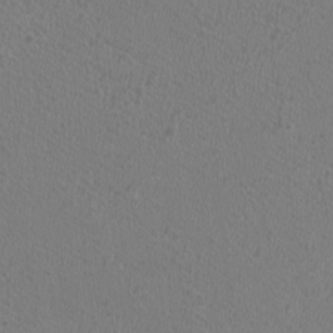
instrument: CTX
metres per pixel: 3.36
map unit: HNhu
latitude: 0.5168
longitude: -0.9702
